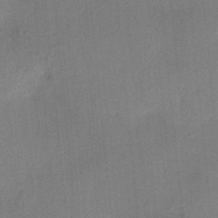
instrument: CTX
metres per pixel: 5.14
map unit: HNhu
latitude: 13.6883
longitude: 10.8030
